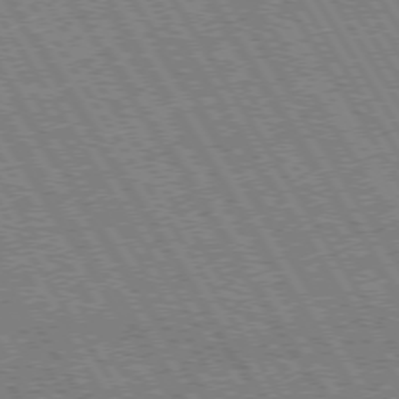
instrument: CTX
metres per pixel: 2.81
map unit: Hpe
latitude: 73.2537
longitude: -144.1200
